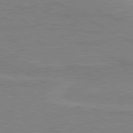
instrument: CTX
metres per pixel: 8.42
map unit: lApd
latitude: 80.4412
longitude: 121.8233
